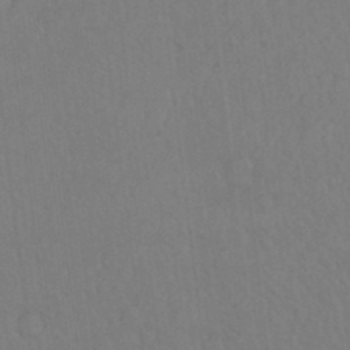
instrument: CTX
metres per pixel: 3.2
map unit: Hto
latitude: -8.2172
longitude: -46.8569
